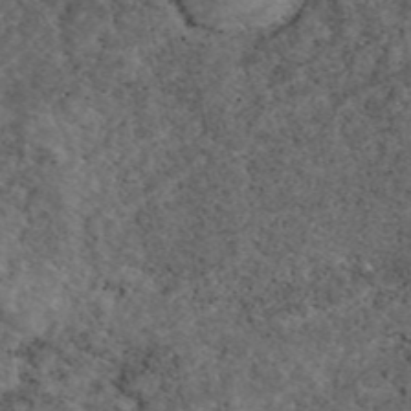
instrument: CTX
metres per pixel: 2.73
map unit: eAb
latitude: 46.0822
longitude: 113.7667
